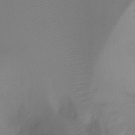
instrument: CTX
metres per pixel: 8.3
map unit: Ht
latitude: -10.3306
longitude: -28.6112
